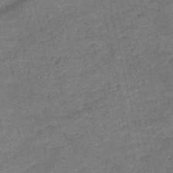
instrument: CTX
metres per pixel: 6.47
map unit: HNb
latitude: -50.3306
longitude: -41.3859
